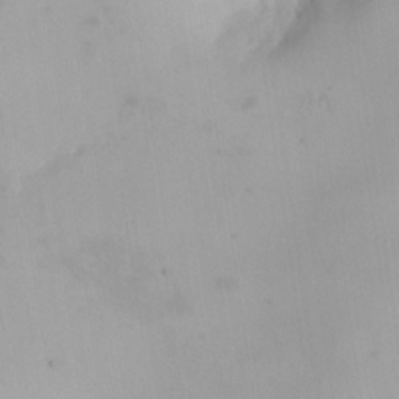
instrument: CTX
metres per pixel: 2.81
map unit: HNhu
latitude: 8.2145
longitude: 8.4062
